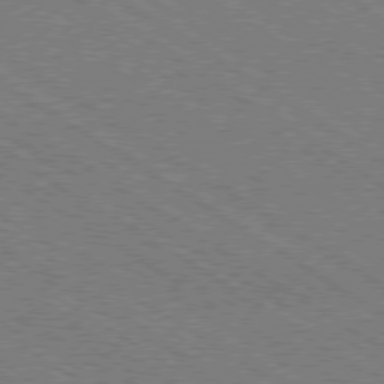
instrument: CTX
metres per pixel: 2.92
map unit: Ap
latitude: -79.3131
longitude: -79.4805
